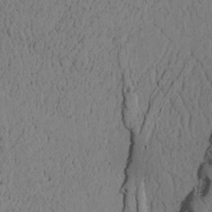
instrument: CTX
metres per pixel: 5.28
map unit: Htu
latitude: -3.3698
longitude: 168.1039
